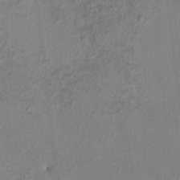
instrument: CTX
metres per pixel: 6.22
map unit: HNhu
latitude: 5.8016
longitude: 10.2173
